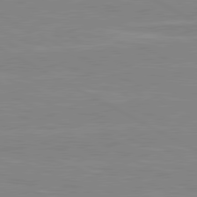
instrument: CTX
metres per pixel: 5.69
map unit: lApd
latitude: 80.6113
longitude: 171.2943
